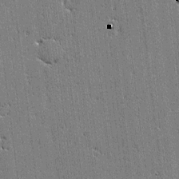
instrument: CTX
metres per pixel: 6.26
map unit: lAvf
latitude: -1.1054
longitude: -106.4034
